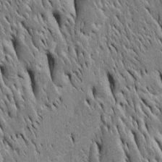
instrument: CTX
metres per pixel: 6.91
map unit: Htu
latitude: -4.4629
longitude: 150.9730
